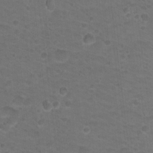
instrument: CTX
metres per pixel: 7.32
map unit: Nhu
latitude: 17.8394
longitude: -32.5546
